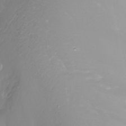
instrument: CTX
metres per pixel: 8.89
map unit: Nhu
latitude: -9.1809
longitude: -80.0444
